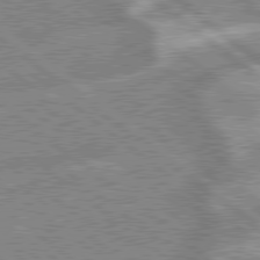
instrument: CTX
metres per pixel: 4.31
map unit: lApd
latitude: 79.1970
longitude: -168.1767
